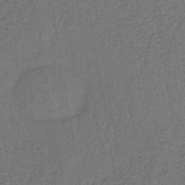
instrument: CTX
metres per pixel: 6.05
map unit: lHb
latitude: -39.5777
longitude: 63.6533
